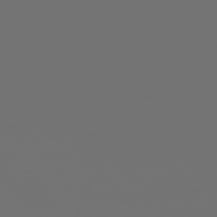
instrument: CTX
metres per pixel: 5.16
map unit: Hpe
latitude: 76.2333
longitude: -141.1214
